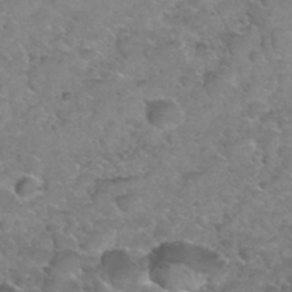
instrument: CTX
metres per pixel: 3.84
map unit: Hto
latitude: 35.4237
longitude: -51.2726
